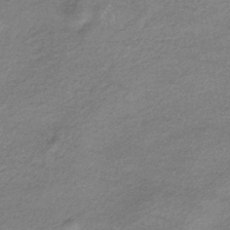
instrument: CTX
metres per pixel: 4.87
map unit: eHb
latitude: -36.8219
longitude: 76.1228
